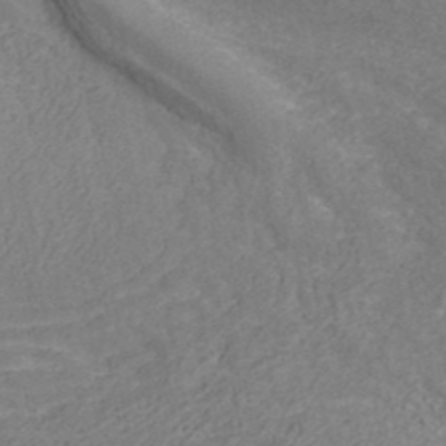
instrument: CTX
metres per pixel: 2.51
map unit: ANa
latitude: 42.1389
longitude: 30.3684
